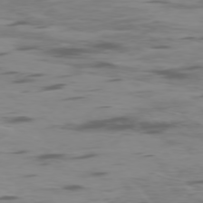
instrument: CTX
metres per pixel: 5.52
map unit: Ap
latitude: -76.7841
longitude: -69.3482
